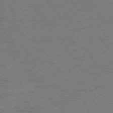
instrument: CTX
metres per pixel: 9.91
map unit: Ap
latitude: -74.7086
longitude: -72.9703
